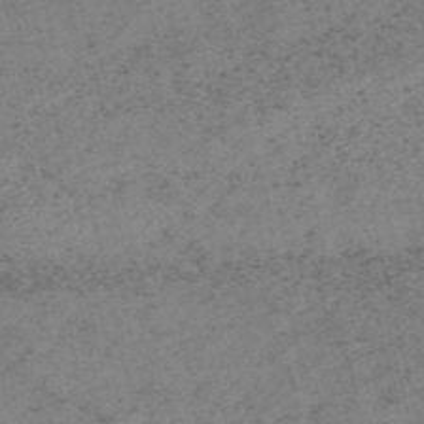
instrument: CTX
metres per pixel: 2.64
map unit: HNb
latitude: -55.2565
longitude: -47.7639
